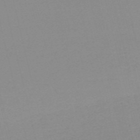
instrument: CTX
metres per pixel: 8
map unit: HNb
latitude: -56.1606
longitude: -42.6491
